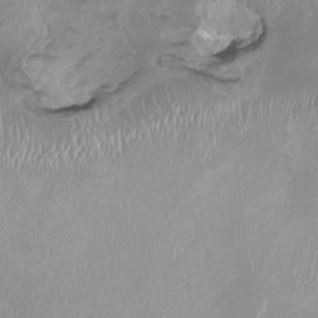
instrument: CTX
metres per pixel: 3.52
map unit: HNhu
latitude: -0.7275
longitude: -4.7246
